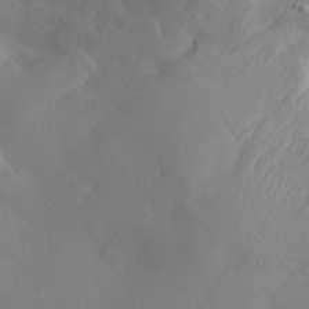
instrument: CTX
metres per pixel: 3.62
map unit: Htu
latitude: -6.9352
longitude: 160.1984
